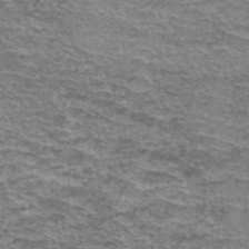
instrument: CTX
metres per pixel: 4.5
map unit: Hto
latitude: 37.1026
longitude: -43.0459
